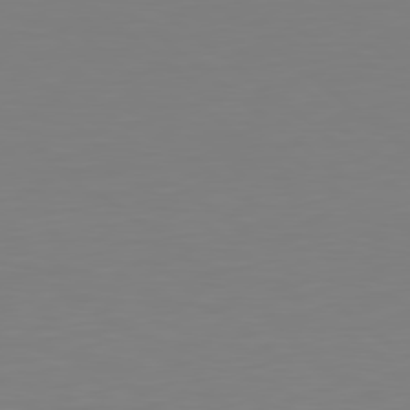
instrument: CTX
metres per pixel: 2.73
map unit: Hpe
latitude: 78.9136
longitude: -174.3467
